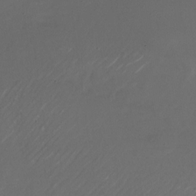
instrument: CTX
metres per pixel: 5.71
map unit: Nhu
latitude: -27.6532
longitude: -72.7625
